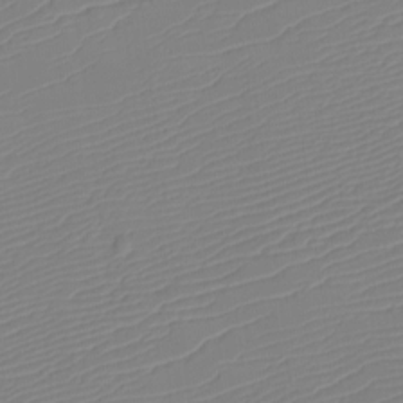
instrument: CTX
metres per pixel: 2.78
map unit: eHh
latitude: -6.0472
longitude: -85.9528
